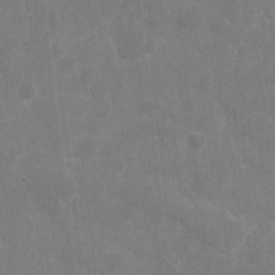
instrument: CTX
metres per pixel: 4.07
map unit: eHh
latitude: 9.6127
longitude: -71.5749
